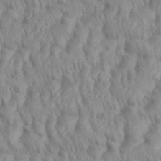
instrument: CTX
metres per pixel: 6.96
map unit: eHh
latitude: 36.0633
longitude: -137.8584
